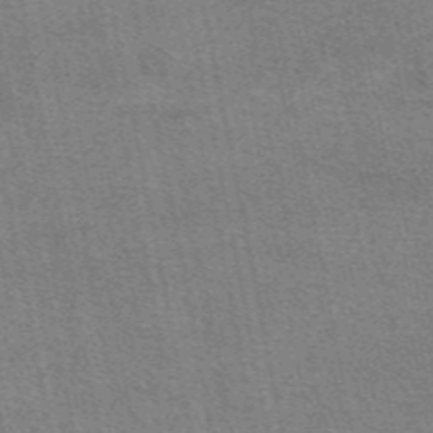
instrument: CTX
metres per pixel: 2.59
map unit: eAb
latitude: 47.6694
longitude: 114.6707
